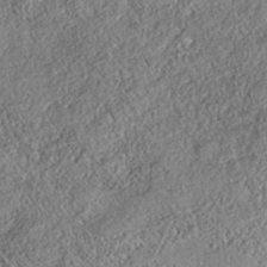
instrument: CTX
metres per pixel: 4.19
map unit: Nhe
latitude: -38.4440
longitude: 137.8989
